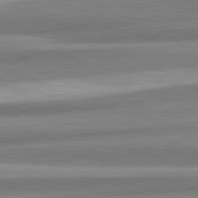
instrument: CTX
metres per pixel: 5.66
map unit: lApd
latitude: 82.2333
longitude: 179.2376
